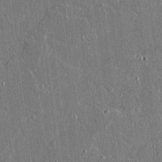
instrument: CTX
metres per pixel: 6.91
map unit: lAvf
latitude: 15.6883
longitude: -128.7813
